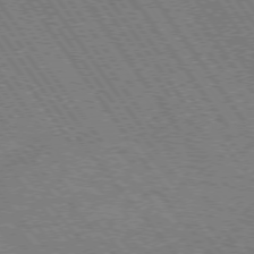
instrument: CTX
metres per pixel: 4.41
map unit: Hpe
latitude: 73.4049
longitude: -142.2712
